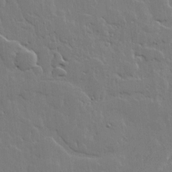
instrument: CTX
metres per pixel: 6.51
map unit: lHvf
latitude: 17.9717
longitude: -116.7246
